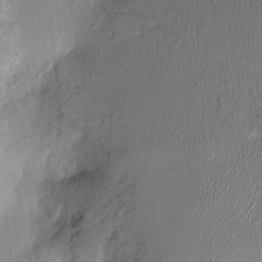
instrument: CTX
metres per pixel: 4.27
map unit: Nhu
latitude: -1.1809
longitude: -14.7436
